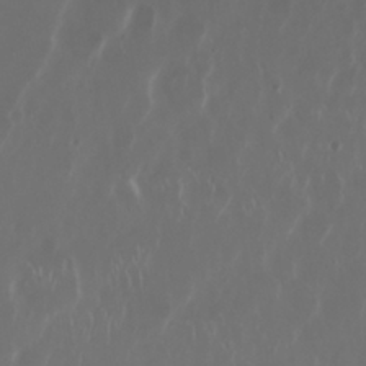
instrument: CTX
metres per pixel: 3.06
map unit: Nhu
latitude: 29.9339
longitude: -60.2333
